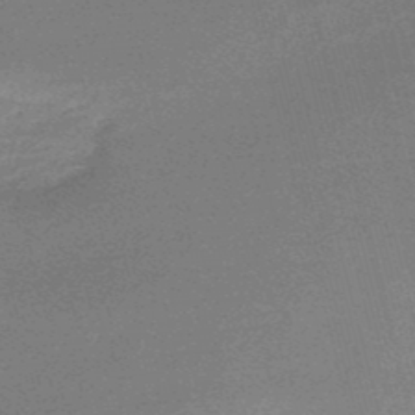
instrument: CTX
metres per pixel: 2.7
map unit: lHb
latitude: -48.4818
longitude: 67.9556
